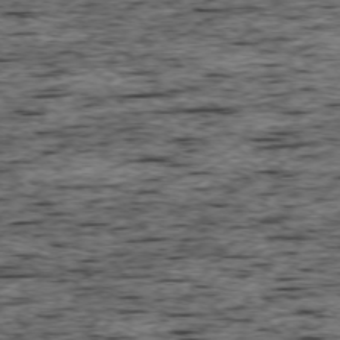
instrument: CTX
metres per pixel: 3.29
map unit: Ap
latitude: -75.3888
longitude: -92.2900
